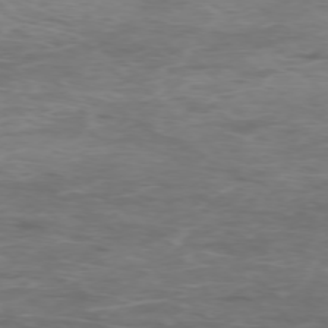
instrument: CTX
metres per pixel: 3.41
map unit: Ap
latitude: -76.0283
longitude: -68.5924
